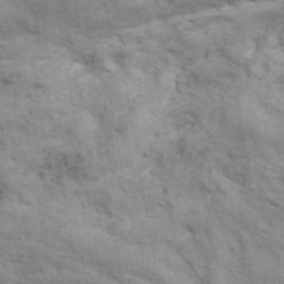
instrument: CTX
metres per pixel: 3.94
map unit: ANa
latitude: 41.7638
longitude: 17.3510
